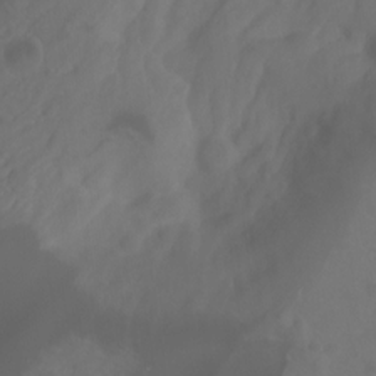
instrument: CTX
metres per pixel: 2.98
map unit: Ht
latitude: -0.1795
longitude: -46.5357
